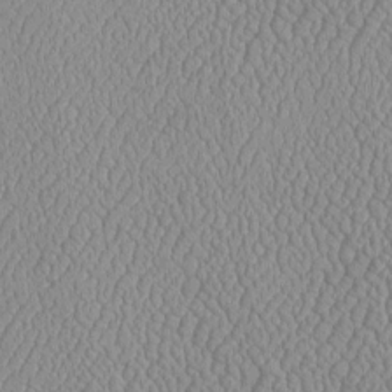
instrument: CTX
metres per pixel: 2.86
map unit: Htu
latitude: -6.3684
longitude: 156.2550
